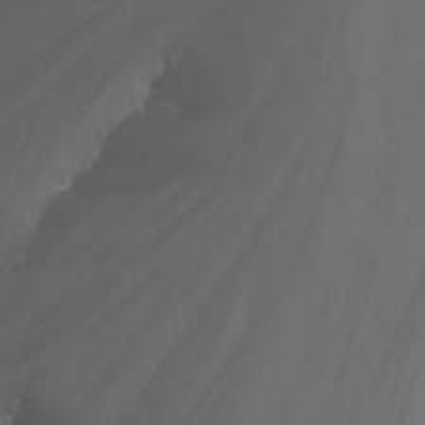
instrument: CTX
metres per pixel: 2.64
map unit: Nhu
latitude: -15.6344
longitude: -50.9513
